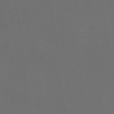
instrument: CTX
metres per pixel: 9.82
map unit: HNhu
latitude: 0.2333
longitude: -1.9150
